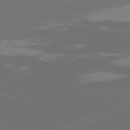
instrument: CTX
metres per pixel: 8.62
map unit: Hpe
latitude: 74.3089
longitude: -125.1025
